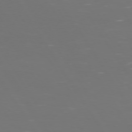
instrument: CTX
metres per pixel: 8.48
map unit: Hpe
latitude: 73.2726
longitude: -126.9892
